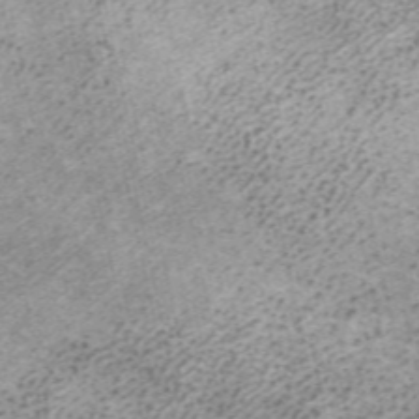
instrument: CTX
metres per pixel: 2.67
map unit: ANa
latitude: 37.2915
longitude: 15.8045
